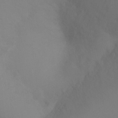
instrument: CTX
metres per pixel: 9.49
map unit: Ht
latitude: -9.6722
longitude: -32.3467
